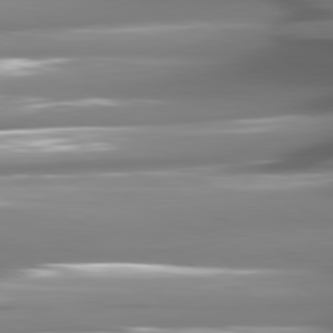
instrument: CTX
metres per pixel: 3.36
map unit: lApd
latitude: 81.0647
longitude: -144.6112
